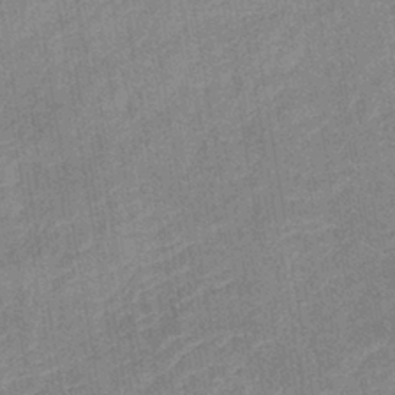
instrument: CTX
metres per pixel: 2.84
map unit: lHb
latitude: -36.8597
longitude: 73.9745
